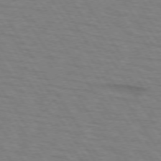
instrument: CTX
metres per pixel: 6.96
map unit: lApd
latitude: 73.2348
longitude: -72.7625
